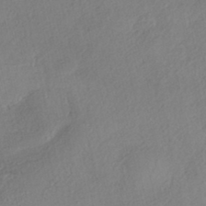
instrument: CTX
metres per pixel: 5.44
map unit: eHh
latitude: -42.5006
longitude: 122.6708
